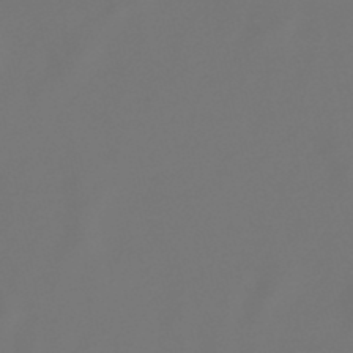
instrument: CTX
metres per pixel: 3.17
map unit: lHb
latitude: -47.5966
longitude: 72.6896
